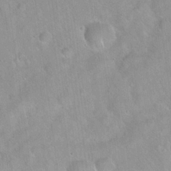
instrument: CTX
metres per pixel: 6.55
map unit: Hto
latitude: 20.7058
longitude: -52.6302
